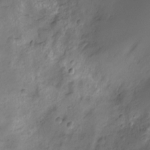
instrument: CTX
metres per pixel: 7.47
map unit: Ht
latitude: -10.6330
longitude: -21.9150
